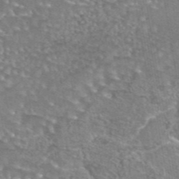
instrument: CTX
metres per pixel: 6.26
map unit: eAb
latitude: 44.6679
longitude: 104.3117
